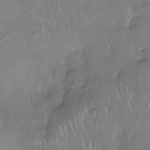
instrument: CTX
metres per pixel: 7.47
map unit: Nhe
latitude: -26.9730
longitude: -111.1025
